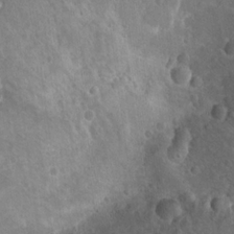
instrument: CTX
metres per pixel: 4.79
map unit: Nhu
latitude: 17.3860
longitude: -32.7057
